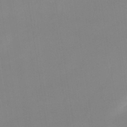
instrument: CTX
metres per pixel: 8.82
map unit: lHb
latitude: -48.4062
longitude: 67.4832
